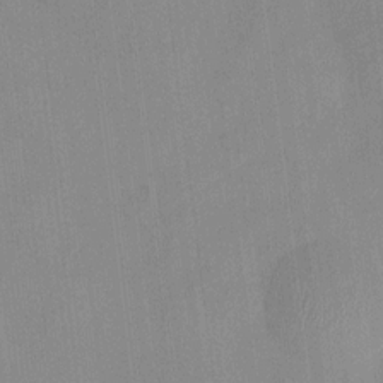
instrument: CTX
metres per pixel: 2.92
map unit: HNhu
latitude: 4.5168
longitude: -6.1389
